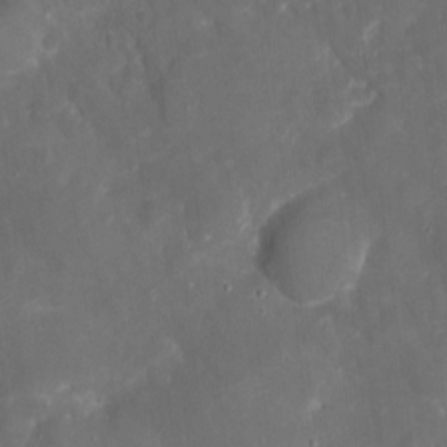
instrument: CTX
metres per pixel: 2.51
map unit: eHh
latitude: 4.9136
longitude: -70.1767
